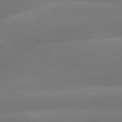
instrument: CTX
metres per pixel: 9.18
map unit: lApd
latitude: 79.5749
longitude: -150.4034
